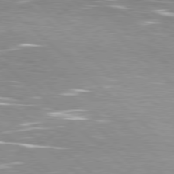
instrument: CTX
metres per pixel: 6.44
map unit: Hpe
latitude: 78.2712
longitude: -139.7072
